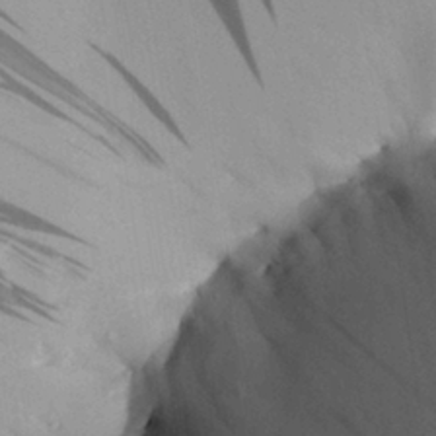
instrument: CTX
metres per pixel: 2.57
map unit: Aa
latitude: 28.6301
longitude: -135.8394
